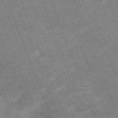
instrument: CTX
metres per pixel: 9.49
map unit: HNb
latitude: -54.2551
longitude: -47.9339
